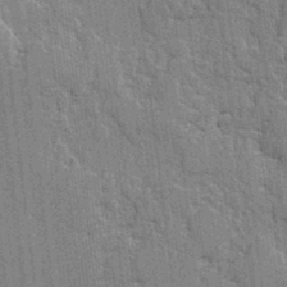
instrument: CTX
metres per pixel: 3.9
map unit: lAvf
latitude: -1.5399
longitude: -107.7072
